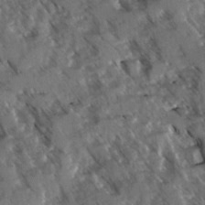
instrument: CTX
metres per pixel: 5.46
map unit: Ave
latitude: -1.2376
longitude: -111.4805
